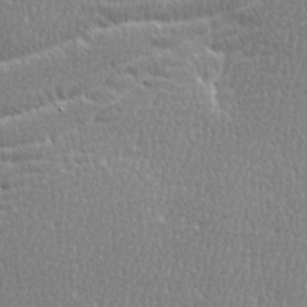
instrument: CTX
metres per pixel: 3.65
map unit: Ave
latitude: -0.2929
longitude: -115.0458
